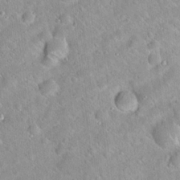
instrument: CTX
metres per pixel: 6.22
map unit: Hto
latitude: 20.4034
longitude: -52.6113
